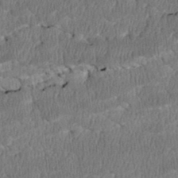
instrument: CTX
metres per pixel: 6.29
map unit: Htu
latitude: 3.4426
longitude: 149.5966
